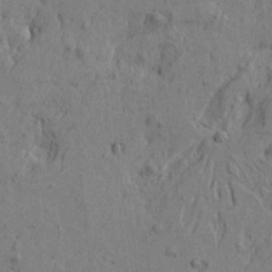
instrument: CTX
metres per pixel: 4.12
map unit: Htu
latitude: -5.7855
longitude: 179.8044
